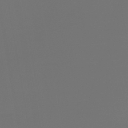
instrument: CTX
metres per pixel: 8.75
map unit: lHb
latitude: -43.9367
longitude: 64.0283
